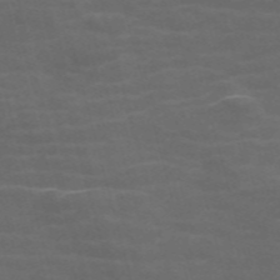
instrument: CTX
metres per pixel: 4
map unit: Nve
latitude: -57.9178
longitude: 65.1620
